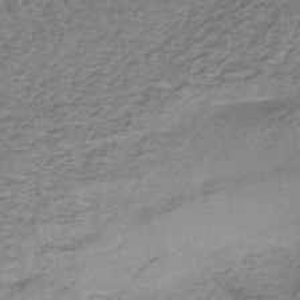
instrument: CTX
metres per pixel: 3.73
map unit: lHb
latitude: -36.8786
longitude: 60.8975
